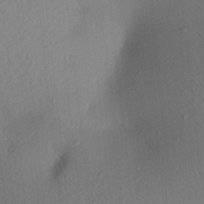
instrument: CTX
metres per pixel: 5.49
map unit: Aa
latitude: 21.7828
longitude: -147.7450
